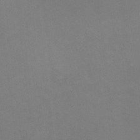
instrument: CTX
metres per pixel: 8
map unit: HNhu
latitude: -1.3888
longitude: -4.3845
